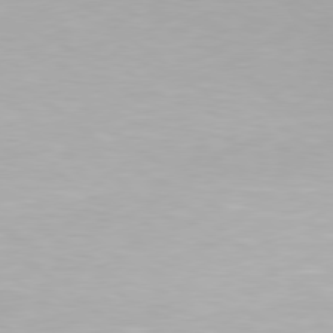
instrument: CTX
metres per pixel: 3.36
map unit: Hpe
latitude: 78.2901
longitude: -142.4979
